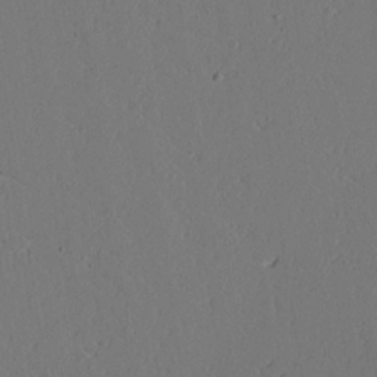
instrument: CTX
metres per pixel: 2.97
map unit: Aa
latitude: 18.2711
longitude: -126.4601
